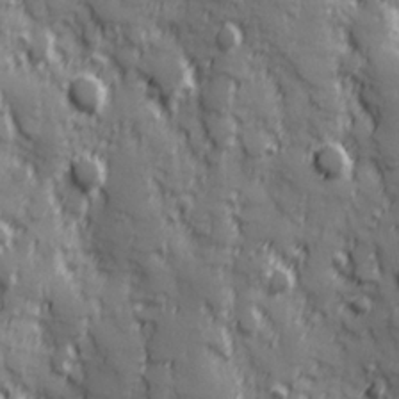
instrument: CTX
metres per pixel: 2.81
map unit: Hve
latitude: 25.2725
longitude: 146.6896
